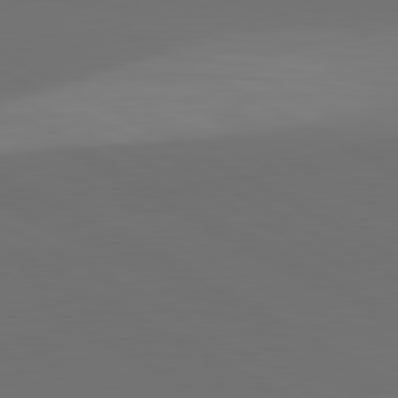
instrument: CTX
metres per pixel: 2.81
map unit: lApd
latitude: 81.6316
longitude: 152.7652
